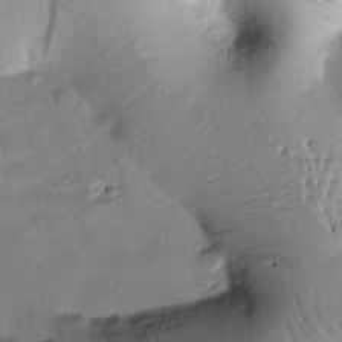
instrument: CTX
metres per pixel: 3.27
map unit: Htu
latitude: 2.1955
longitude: 177.1998
